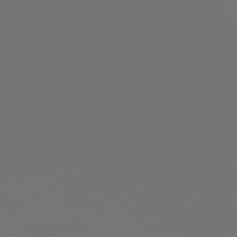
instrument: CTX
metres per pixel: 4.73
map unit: Ap
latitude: -77.7667
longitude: -61.7827
